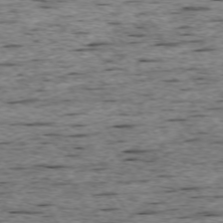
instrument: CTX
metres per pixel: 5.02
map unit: Ap
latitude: -74.5385
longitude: -88.1011
